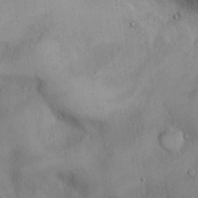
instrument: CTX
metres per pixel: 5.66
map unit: Hto
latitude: 14.6302
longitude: -59.7261
